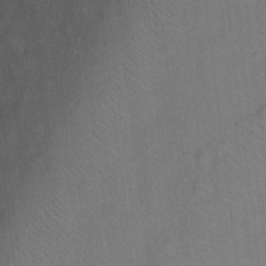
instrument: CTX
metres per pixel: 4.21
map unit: Hto
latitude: 15.0081
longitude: -39.8394
